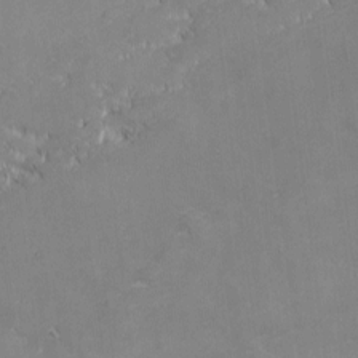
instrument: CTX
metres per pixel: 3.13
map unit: eHh
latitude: -1.9745
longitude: -82.4790
